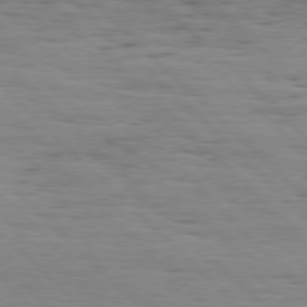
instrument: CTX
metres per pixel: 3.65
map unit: Hpe
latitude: 77.5560
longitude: -127.1592
